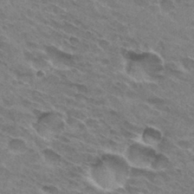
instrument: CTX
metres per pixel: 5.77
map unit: Hto
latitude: 31.4049
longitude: -45.1592
